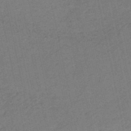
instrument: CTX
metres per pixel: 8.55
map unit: HNb
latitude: -51.7289
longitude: -50.9513
